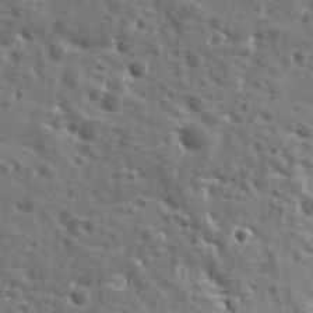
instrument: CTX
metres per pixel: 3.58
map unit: Ave
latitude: 11.2726
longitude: -104.8380
